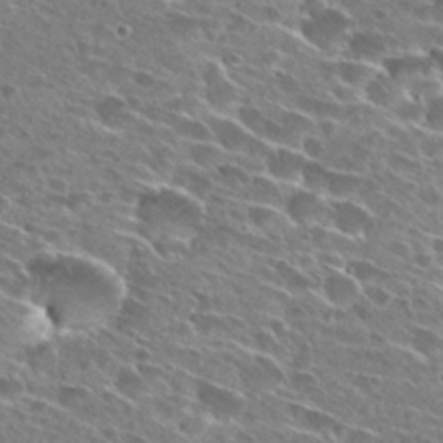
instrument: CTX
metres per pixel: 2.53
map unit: Hto
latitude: 27.2537
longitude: -43.5371
